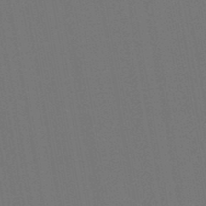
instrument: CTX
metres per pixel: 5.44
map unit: lHb
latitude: -47.1053
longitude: 73.2754
